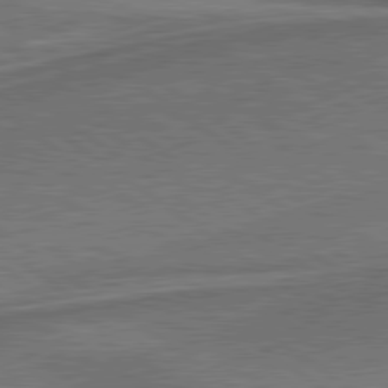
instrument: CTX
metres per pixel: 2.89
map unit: lApd
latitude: 79.5938
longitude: 171.7856
